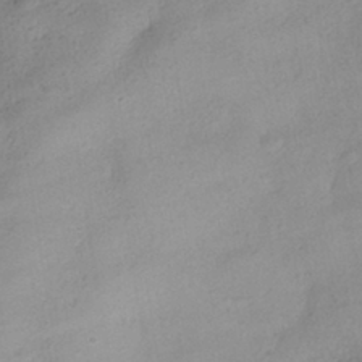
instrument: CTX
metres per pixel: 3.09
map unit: HNhu
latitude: -39.9367
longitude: 97.6344
